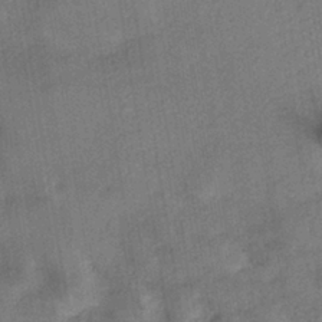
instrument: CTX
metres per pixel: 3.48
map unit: eHh
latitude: -40.8597
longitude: 119.7478
